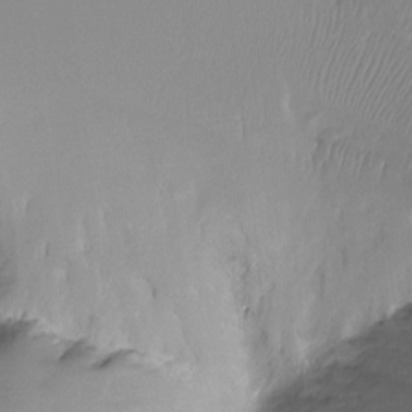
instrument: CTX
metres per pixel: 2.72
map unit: Ht
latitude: -16.0661
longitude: -45.6316
